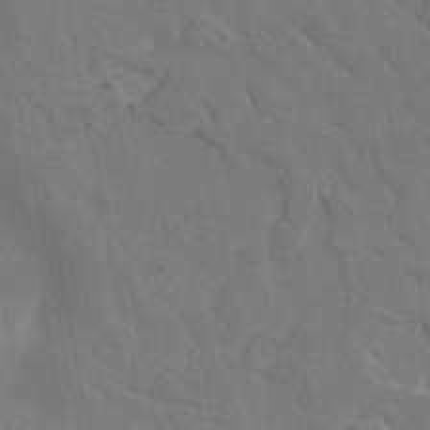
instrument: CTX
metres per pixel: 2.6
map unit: Aa
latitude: 33.9528
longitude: -133.8961
